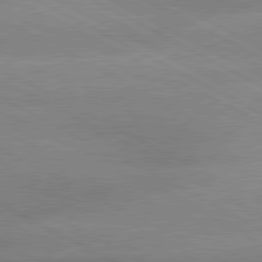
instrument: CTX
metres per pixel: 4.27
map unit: lApd
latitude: 80.1578
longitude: -135.8394
